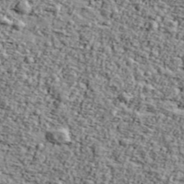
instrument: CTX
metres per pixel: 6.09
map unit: Ave
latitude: 43.2348
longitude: -110.8947
